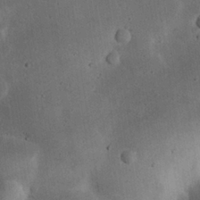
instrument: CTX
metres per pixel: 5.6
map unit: eHh
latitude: 24.0822
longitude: -71.8394
